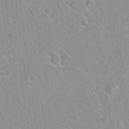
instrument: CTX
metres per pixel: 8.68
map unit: Hto
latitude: 21.2915
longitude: -53.6505
